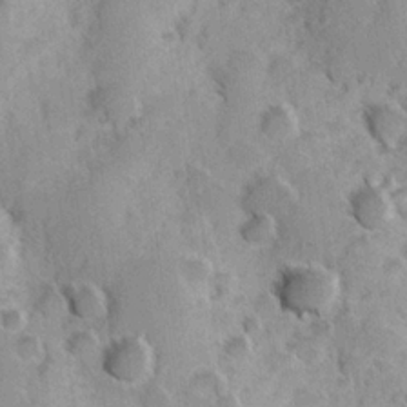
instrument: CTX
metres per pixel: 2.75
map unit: Hve
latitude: 23.9528
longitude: 147.3320
